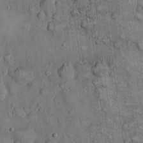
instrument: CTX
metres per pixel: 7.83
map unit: eHh
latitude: 22.8380
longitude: -60.8002
